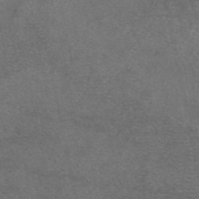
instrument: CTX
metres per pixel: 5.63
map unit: eAb
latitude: 47.4805
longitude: 114.0661
